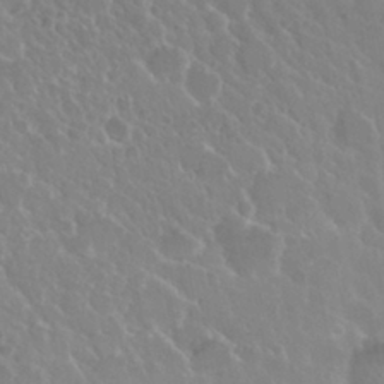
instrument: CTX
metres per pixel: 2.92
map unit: Nhu
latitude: 29.4993
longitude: -54.8191
